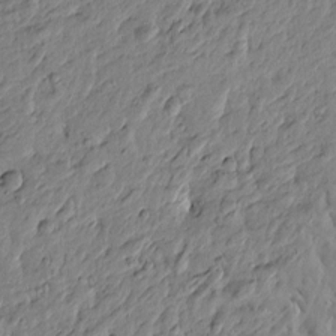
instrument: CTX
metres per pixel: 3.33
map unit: Htu
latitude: -3.7099
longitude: 178.9541
